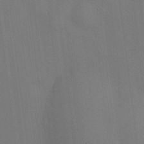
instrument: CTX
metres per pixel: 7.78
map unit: HNhu
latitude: 8.8758
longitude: 14.9731
